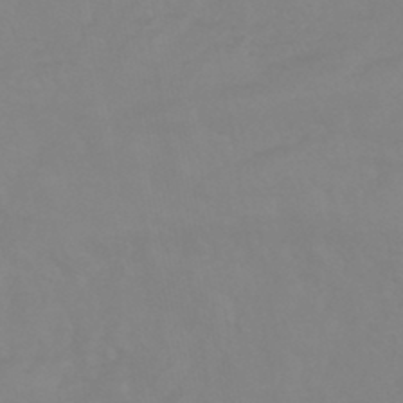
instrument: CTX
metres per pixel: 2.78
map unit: eHb
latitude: -44.5007
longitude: 81.7289
